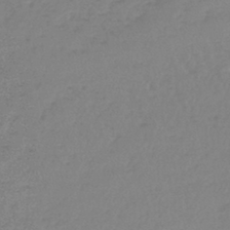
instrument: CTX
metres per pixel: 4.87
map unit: lHb
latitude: -44.4818
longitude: 69.9556
